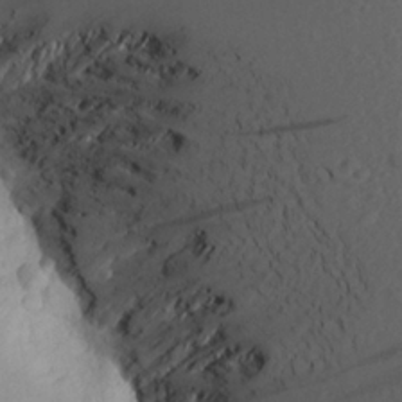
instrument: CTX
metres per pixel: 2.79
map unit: Aa
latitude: 22.4223
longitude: -145.4993
